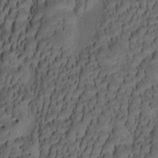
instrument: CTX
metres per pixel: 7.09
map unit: eHh
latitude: -1.4077
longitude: 16.8030
